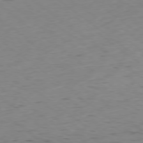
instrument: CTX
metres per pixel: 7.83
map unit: Hpe
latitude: -78.8408
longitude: 17.0487
